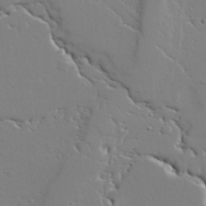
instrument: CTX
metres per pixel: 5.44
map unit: lAvf
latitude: 28.7246
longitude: -108.3089
